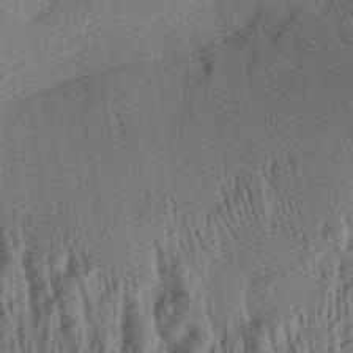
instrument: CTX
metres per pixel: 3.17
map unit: Aa
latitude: 28.6868
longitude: -137.6316
